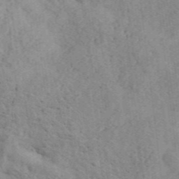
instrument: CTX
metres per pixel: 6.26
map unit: Ave
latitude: 40.8002
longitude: -110.2334
